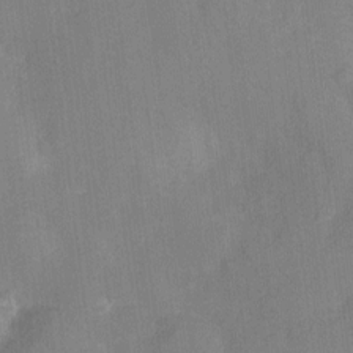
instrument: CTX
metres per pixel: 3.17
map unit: Nhu
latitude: -12.8975
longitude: -24.2144
